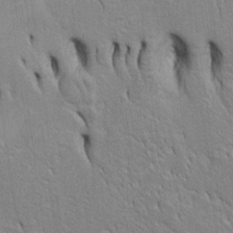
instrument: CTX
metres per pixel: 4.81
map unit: Htu
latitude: -4.8219
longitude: 151.0675
